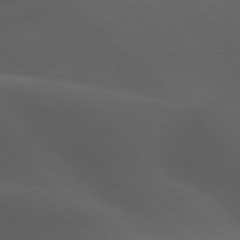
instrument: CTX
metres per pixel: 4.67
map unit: lApd
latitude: 77.8205
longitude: -53.9150
